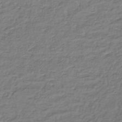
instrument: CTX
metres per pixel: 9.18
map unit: lHb
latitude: -38.8030
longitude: 62.1228
